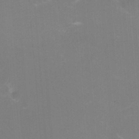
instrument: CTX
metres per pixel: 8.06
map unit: HNhu
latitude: -2.0283
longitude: -1.5182
